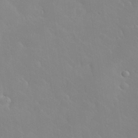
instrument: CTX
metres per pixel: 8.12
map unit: Nhu
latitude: 31.1781
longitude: -57.3292
